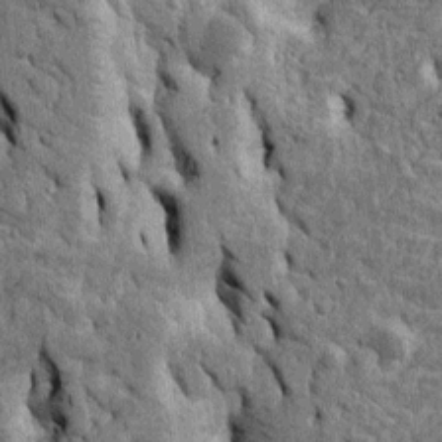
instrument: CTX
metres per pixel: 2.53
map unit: Htu
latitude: -4.1794
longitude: 156.7274
